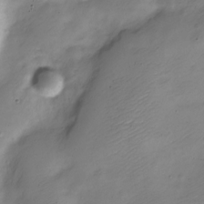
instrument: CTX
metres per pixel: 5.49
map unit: Nve
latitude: -23.4266
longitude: 106.1984
